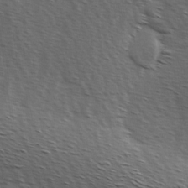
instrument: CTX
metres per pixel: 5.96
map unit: Hve
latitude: 2.8380
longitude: -123.5371
